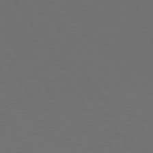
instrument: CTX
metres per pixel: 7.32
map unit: Hpe
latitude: 74.5546
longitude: -125.1592
